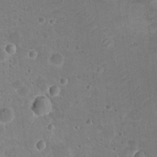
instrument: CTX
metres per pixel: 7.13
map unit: Nhu
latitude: 17.1781
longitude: -32.8191
